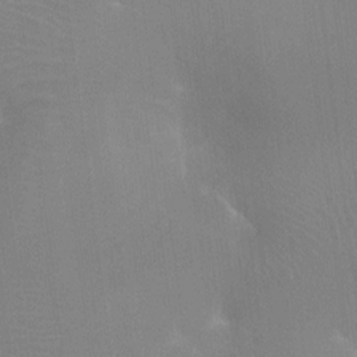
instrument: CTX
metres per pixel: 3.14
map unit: Ht
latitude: -16.3307
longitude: -40.7057
